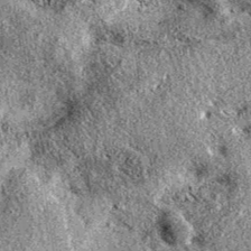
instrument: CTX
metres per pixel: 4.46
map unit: eAb
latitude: 36.8758
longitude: 111.2943
